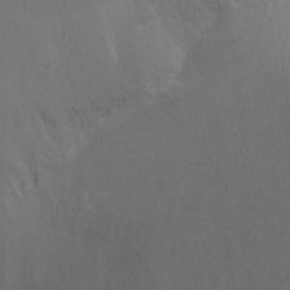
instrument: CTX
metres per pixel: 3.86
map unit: Ht
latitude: -9.3510
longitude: -32.7624
